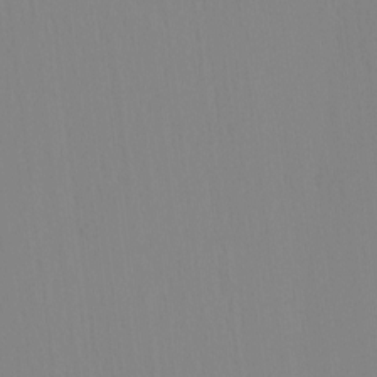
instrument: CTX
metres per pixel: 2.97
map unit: HNhu
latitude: -5.0675
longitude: 14.8219
